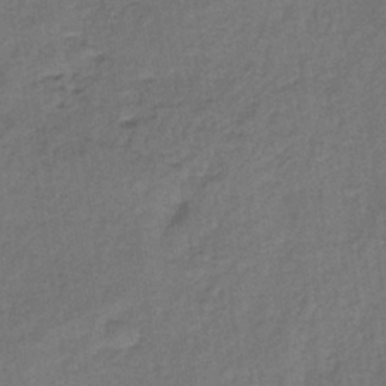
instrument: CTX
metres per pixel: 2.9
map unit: lHb
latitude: -35.8800
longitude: 62.5573
